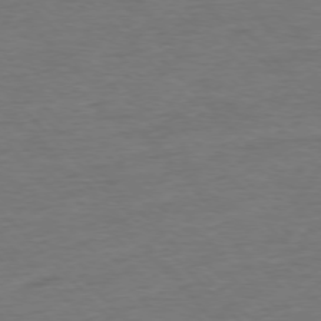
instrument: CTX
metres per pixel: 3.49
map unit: Ap
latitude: -76.5763
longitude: -94.5546
